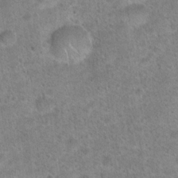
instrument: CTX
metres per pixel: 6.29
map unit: Hto
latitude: 21.4616
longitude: -49.6694
